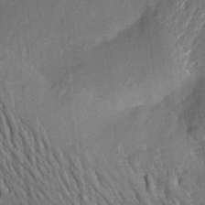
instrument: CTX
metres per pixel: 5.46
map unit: Aa
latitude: 22.4790
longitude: -150.4790
